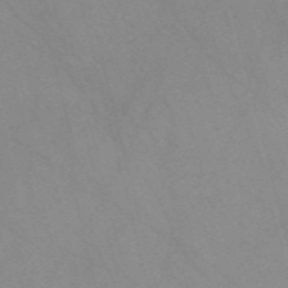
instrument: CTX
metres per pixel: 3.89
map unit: Nve
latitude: -57.8611
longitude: 63.7855
